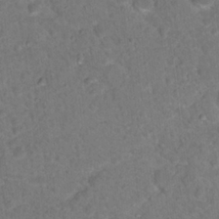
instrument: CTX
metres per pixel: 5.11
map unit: Hto
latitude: 18.3845
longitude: -34.1955
